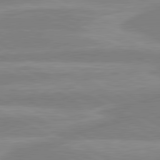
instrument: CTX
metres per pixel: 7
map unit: lApd
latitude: 80.6679
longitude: -168.8380
